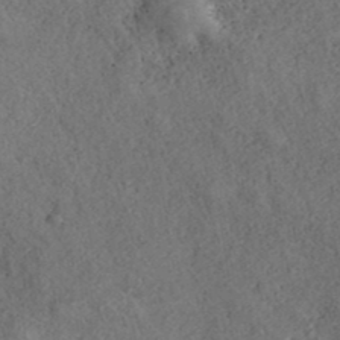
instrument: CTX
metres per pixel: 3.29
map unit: ANa
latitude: 39.5371
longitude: 18.2739
